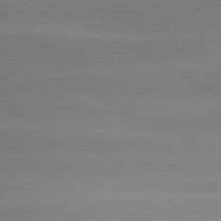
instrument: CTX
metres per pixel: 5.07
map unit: lApd
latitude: 80.1011
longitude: -135.7260
